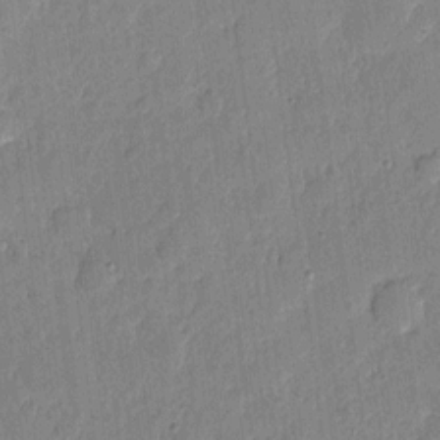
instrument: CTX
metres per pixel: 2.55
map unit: eHh
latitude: 4.1011
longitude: -71.0836
